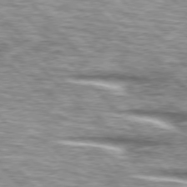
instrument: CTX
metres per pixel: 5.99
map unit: lApd
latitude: 76.4601
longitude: -83.0269
